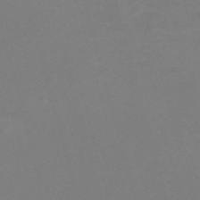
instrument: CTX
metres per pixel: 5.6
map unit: Nve
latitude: -58.1416
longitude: 60.4818
